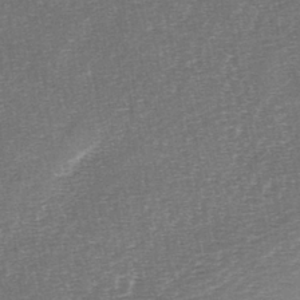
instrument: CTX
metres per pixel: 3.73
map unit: lAa
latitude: -2.7463
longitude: -128.3278
